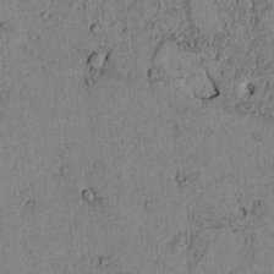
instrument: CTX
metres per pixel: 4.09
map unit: lAvf
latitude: 3.8394
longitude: 158.1227
